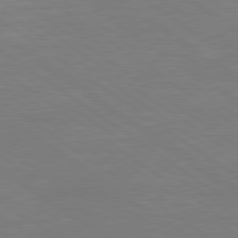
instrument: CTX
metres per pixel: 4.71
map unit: Hpe
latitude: 79.3293
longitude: -125.1781
